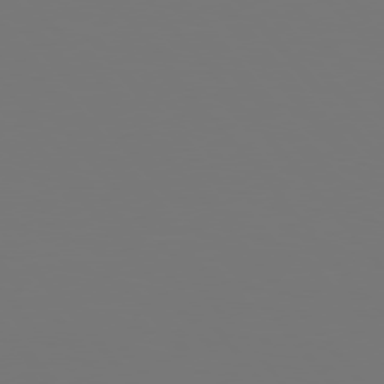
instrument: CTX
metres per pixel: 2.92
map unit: Hpe
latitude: 77.0269
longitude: -165.5938
